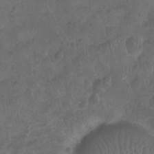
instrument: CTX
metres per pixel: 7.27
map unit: Nhu
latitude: -10.3684
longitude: -21.0648
